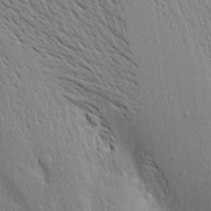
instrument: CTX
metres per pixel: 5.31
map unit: Aa
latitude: 17.2726
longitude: -149.1592
